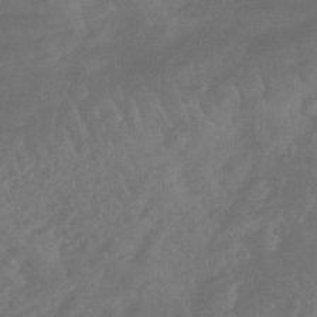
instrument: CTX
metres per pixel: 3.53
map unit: HNhu
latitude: -46.4062
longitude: 91.5210
